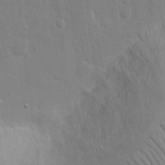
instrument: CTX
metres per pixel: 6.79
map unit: eHh
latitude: 12.7246
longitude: -70.3656
